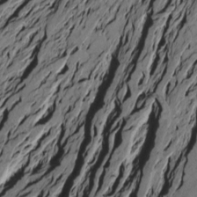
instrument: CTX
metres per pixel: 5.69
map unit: Htu
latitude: -4.8975
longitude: 156.4251
